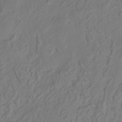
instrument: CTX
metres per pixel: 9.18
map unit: HNhu
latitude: -41.8044
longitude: 105.1620
